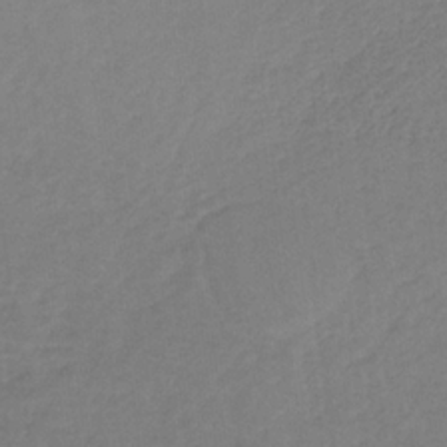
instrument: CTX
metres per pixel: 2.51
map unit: lHb
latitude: -32.6708
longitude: 64.3873
